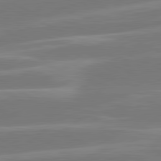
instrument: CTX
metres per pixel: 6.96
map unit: lApd
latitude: 81.2915
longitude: -130.8380
